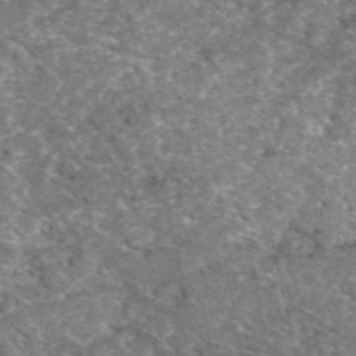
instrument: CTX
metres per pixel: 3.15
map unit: eAb
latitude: 49.7450
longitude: 112.4251
